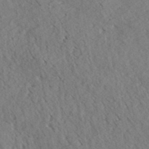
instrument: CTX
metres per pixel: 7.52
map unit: eHh
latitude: 35.2914
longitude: -139.9906
